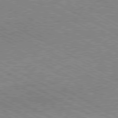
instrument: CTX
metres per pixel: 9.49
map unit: Hpe
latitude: -80.9920
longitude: 20.4629
